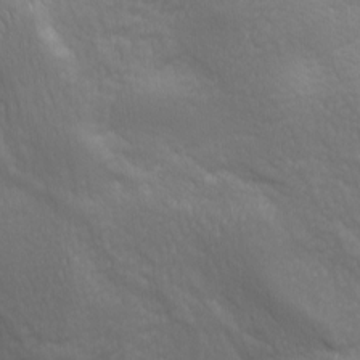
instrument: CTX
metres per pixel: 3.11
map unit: lAa
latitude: -8.1606
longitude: -125.7827
